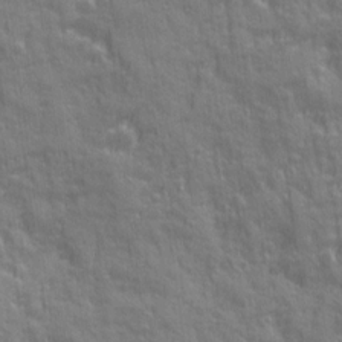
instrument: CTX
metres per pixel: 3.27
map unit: Ave
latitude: 20.2712
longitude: -133.8205
